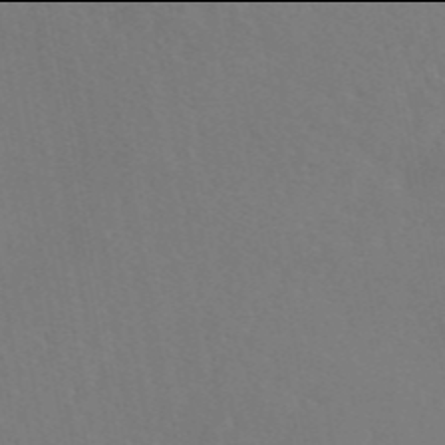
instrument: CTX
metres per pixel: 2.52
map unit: eAb
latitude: 45.9906
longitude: 112.6330
